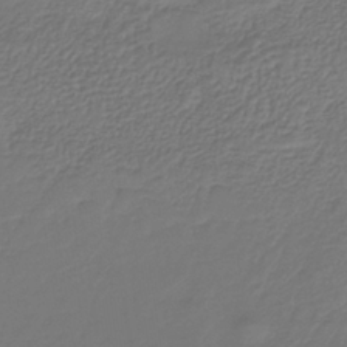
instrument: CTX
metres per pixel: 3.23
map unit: lHb
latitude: -34.4251
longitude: 61.0486
